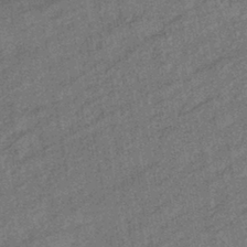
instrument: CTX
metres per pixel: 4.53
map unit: eHb
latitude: -39.7289
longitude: 78.0283
